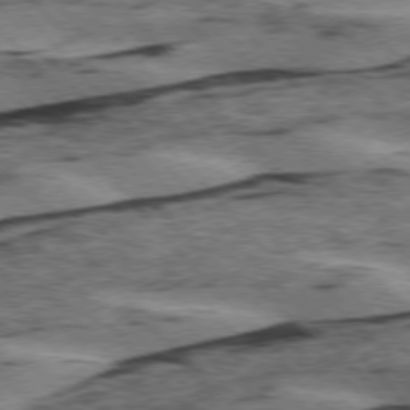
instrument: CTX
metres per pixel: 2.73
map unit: lApd
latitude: 75.7828
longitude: -77.8016
